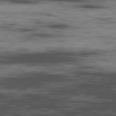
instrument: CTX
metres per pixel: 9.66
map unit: Ap
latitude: -80.2173
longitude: -91.2348
